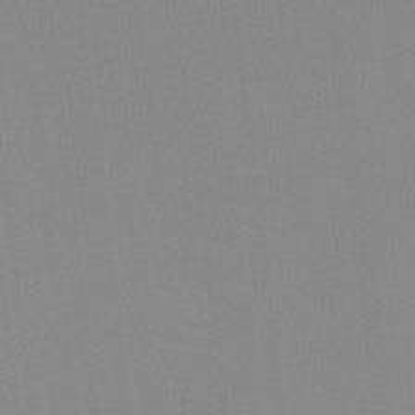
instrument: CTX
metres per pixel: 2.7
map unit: lHvf
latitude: -13.5210
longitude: -101.7828
